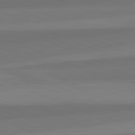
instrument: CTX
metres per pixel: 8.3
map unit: lApd
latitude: 82.7057
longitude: 157.4076
